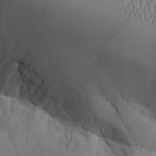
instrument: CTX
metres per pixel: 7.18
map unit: Aa
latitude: 26.1578
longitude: -129.3293
